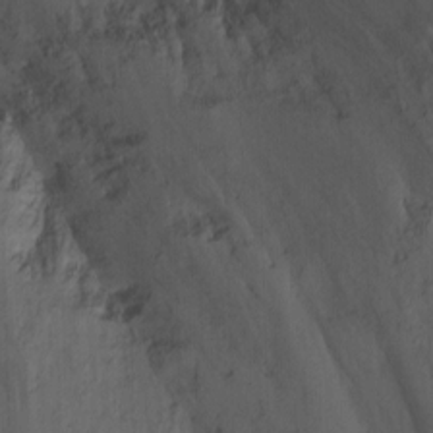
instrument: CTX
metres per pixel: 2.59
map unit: Nhu
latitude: -13.2565
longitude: -57.9339
